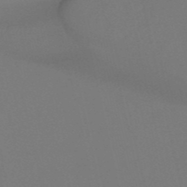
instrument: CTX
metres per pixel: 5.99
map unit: eHh
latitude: -53.0675
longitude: -24.9513
